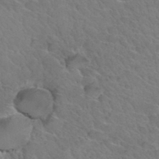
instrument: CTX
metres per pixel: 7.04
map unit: Hto
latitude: 34.7057
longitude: -47.1026
